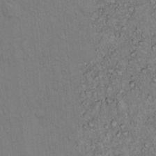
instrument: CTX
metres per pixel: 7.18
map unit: Hto
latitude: 13.8583
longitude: -57.5749
